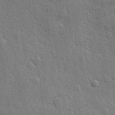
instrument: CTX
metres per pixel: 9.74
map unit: Hve
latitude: 25.7827
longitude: 149.3699
